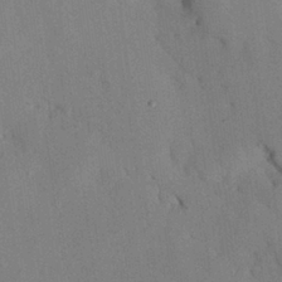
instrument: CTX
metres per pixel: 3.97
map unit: Nhu
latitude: 27.0459
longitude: -71.5182
